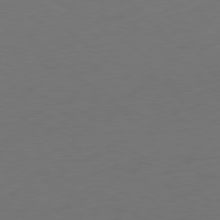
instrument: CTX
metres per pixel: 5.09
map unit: Ap
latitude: -79.7477
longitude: -64.3845
